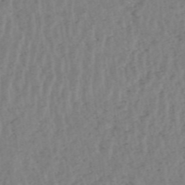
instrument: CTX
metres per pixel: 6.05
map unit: HNhu
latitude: -48.2551
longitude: 30.6329
